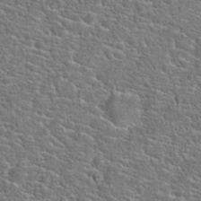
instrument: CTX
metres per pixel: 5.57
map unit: Hto
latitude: 20.7813
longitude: -44.5168
